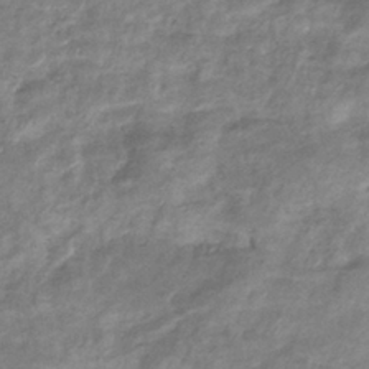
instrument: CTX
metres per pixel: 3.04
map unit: eHb
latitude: -36.5951
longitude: 75.8990
